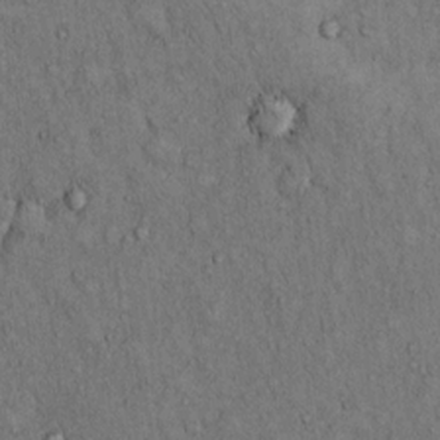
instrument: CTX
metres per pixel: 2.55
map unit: Hto
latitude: 12.4034
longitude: -60.0633
